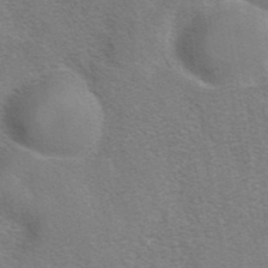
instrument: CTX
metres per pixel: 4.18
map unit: eAb
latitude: 41.4993
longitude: 105.8989
